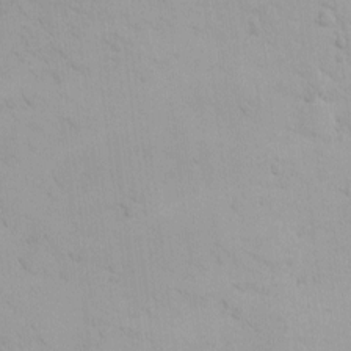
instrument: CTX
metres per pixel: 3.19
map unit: eHh
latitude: -1.3510
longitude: 19.4265
